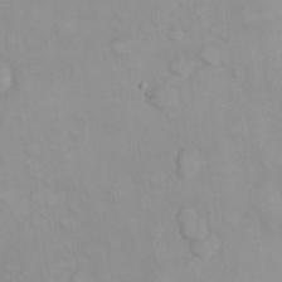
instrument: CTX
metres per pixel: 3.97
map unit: eHh
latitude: 22.4223
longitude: -59.7261
